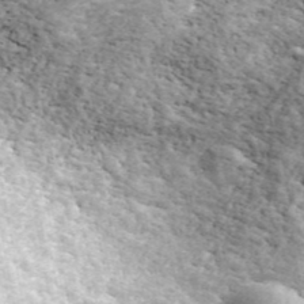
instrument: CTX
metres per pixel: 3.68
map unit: ANa
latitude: 44.4790
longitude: 45.2187
